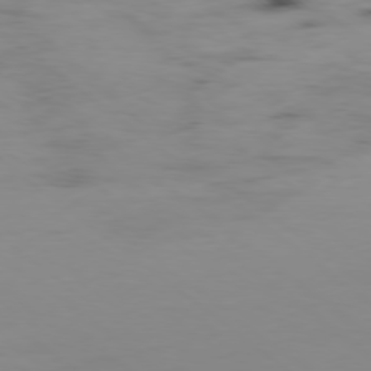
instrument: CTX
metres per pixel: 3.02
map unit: Hpe
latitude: -78.7841
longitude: 13.3888
